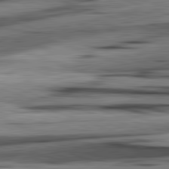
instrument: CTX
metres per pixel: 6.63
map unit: lApd
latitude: 82.5734
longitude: 161.0675
